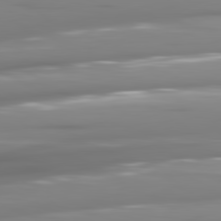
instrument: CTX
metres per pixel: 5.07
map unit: lApd
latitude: 81.3671
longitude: -140.1388
